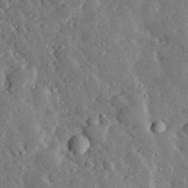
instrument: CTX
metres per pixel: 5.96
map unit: lHvf
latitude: 32.8380
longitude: -83.3670
